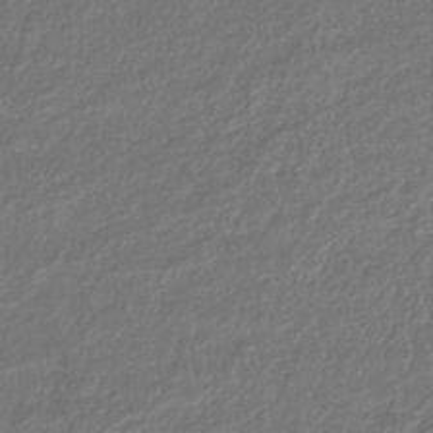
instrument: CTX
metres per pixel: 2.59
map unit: lHb
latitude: -43.9178
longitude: 68.6329
